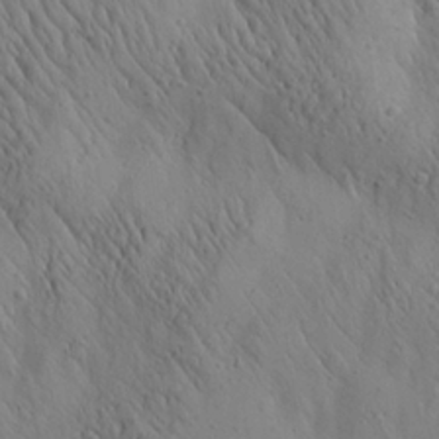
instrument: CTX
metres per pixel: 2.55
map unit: Aa
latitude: 26.1389
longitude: -142.1200
